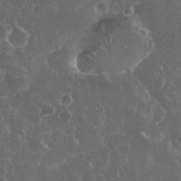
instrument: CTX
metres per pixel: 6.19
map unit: eHh
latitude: 33.9717
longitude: -61.3104
